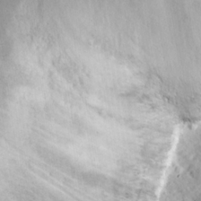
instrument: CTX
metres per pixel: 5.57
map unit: eHh
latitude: 15.6883
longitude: -73.3104
